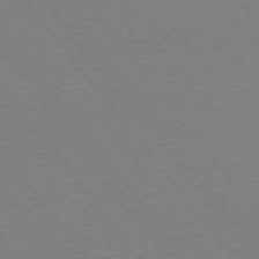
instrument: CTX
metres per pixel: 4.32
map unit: Ap
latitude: -76.0283
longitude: -95.9717
